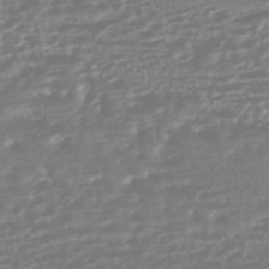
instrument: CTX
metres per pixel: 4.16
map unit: HNhu
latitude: -45.3888
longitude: 100.7463
